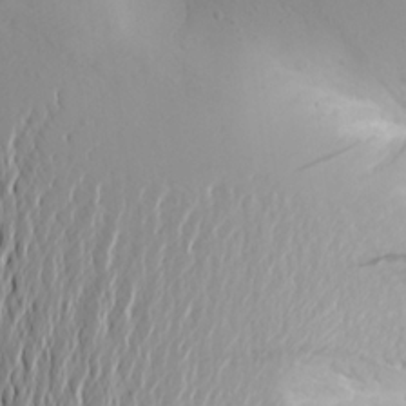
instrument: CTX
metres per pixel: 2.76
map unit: Aa
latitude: 23.2348
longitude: -145.0458
